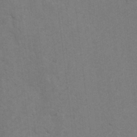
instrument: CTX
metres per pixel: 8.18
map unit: lAvf
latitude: -5.3887
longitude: -114.2522
